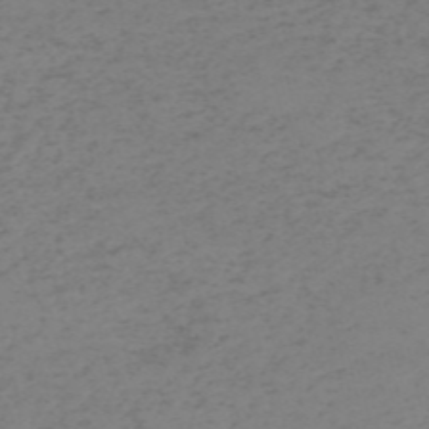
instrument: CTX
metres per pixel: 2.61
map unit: HNb
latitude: -55.1431
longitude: -46.8002
